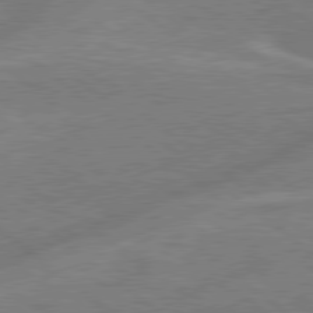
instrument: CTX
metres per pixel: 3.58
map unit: Hpe
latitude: 79.1592
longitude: -152.9514
